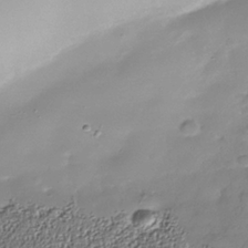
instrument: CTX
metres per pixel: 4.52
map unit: Nhe
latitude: -38.1228
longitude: -118.2522
